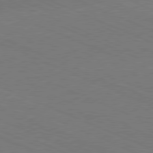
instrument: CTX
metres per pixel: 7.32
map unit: Hpe
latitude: -81.8423
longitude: 15.7289
